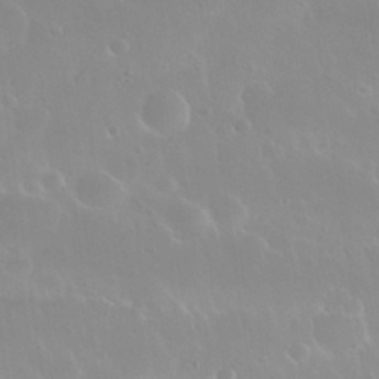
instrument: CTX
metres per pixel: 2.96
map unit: Nhu
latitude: 30.0255
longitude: -56.1577
